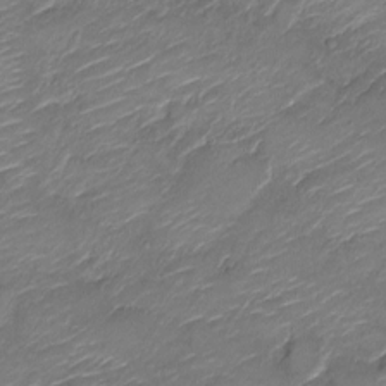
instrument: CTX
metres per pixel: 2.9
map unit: Nve
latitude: -17.7478
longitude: 107.4455
